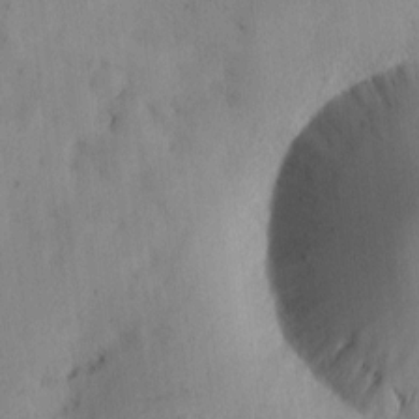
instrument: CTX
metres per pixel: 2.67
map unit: eHh
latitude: 2.7813
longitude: -78.5546
